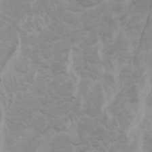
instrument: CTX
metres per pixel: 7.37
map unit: Nhu
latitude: -5.4454
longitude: -79.5749
